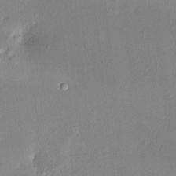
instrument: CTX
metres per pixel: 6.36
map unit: HNhu
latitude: 5.7450
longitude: 6.9163
